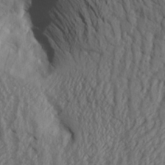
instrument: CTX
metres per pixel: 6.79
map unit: Aa
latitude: 27.8772
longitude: -133.9906
